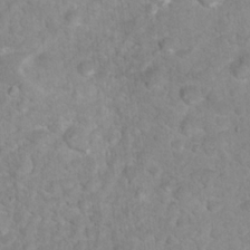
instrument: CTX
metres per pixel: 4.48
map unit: Nhu
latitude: 17.1025
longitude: -31.9339
